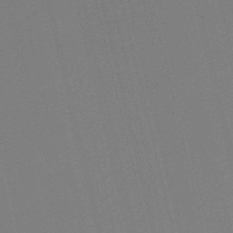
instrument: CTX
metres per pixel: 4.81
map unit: lHb
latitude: -47.2943
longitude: 60.7841
